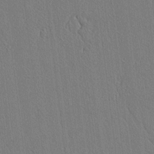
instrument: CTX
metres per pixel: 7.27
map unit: lAvf
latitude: 7.4804
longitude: 167.4265
